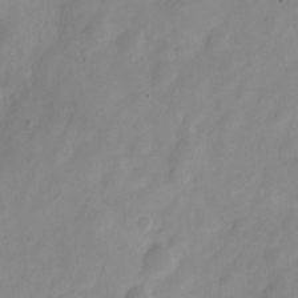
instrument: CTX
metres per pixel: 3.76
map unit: Nve
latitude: -21.6155
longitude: 107.7289
